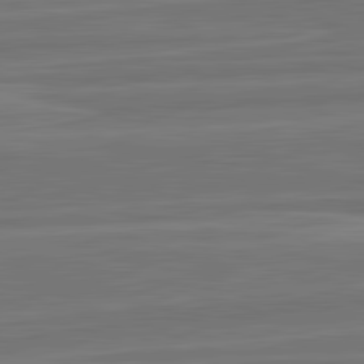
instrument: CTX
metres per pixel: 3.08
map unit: lApd
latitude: 82.4412
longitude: -174.2712
